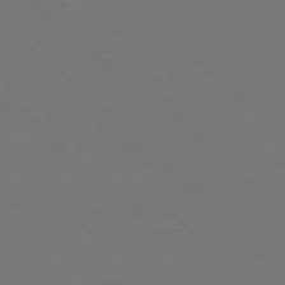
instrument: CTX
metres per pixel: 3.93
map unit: Ap
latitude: -78.4251
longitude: -84.7246
